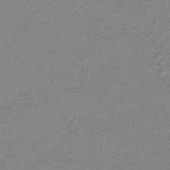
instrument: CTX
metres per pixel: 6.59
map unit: lHb
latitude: -40.4062
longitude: 64.8786
